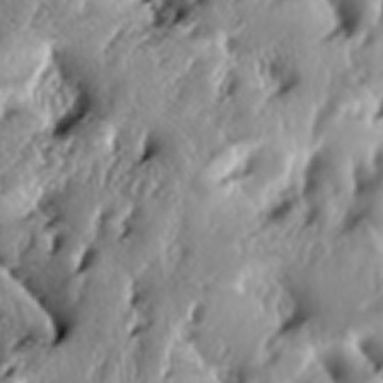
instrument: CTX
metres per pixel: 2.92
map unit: lAa
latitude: -6.5574
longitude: -124.2145
